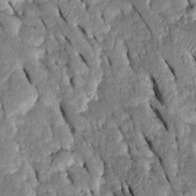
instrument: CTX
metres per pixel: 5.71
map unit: Htu
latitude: -0.5952
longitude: 149.7289
